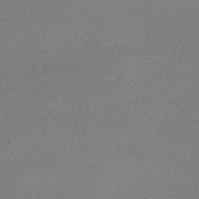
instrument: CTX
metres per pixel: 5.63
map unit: HNhu
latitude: -43.7288
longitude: 95.1431
